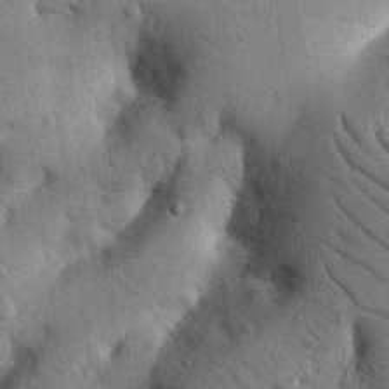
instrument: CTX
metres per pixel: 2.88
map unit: Nhu
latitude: 20.6869
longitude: -76.2900
